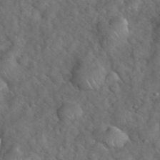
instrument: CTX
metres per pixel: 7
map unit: eHh
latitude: 39.7638
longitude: -57.3292
